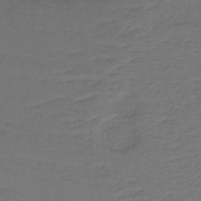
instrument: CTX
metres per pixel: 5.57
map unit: lHb
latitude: -38.5196
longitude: 56.6896
